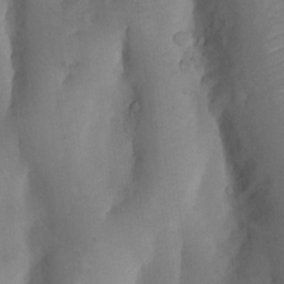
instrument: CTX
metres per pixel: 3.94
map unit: Nhu
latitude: 8.0255
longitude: -22.7435
